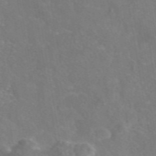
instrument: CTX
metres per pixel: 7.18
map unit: eAb
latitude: 47.0270
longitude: 110.8785
